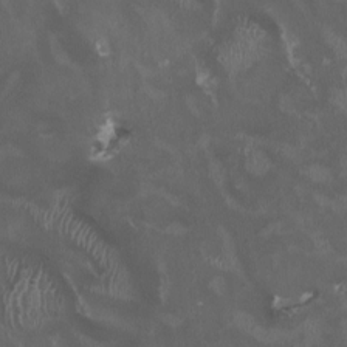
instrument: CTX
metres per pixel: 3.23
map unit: HNhu
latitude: 0.1011
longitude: -3.6883
